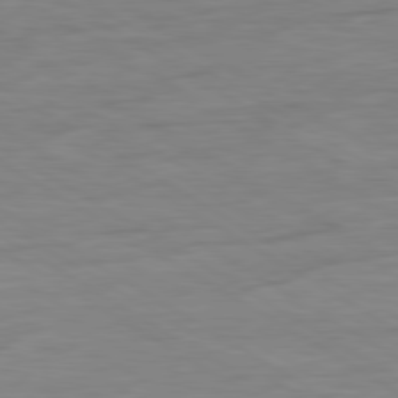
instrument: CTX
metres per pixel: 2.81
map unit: Ap
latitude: -81.0109
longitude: -79.6694
